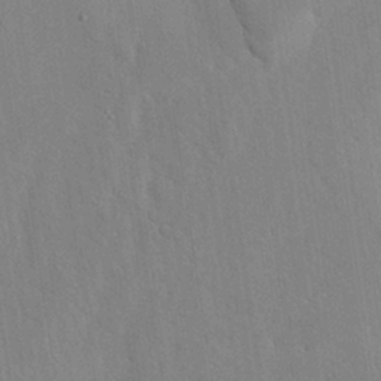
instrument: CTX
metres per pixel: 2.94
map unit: Nhu
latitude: 26.9703
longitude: -72.0633
